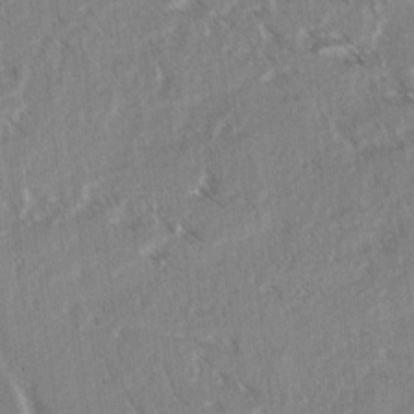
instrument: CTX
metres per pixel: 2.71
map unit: lAvf
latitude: 4.1389
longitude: -105.2537
